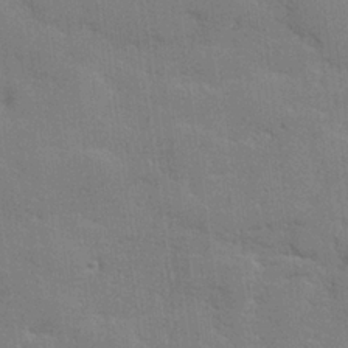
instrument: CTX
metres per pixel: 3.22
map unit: lHvf
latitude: 24.8757
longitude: 142.4251
